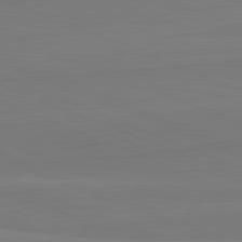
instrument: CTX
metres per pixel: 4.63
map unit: lApd
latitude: 82.1577
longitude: 165.8045
